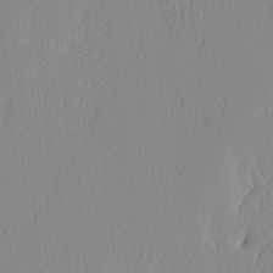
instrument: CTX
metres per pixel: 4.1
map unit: lAvf
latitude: -5.1620
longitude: -108.8758
